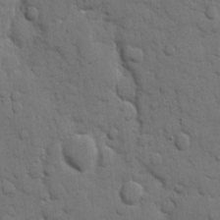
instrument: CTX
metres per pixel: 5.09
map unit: eHh
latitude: 11.9717
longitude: -67.3859
